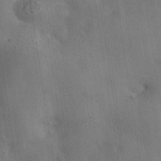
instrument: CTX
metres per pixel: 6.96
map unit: Nhe
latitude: -34.6896
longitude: -130.5546
